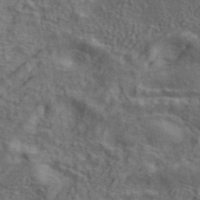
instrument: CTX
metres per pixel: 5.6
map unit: ANa
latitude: 41.5938
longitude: 13.8045
